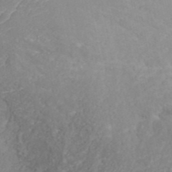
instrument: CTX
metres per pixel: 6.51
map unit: ANa
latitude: 43.3104
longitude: 35.6911
